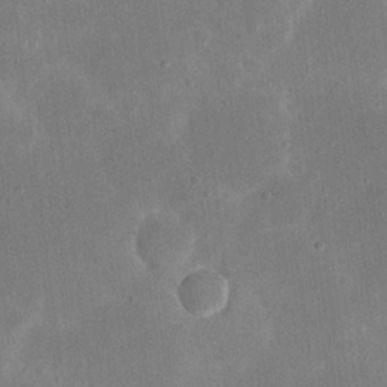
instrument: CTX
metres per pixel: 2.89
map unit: eHh
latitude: 19.3481
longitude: -70.4790
